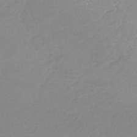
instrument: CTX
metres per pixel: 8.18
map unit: lHb
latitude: -40.7652
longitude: 68.1038
